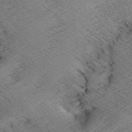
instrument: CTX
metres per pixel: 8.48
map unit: Aa
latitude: 7.4993
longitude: -140.0822
